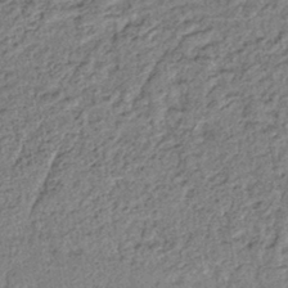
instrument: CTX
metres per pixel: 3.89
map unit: lHb
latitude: -41.1620
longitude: 62.9730
